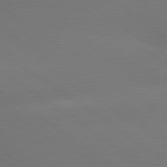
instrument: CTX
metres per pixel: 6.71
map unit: lApd
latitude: 79.3860
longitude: -151.3103
